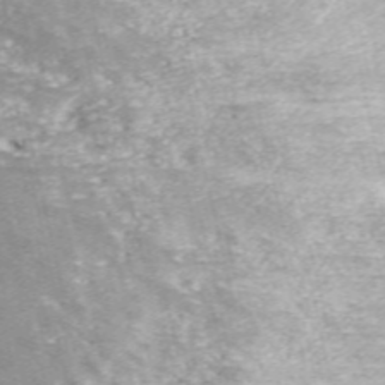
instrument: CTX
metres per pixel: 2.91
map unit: ANa
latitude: 36.7435
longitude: 15.5210
